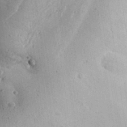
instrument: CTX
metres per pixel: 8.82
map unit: Aa
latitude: 31.4238
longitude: -133.7450
